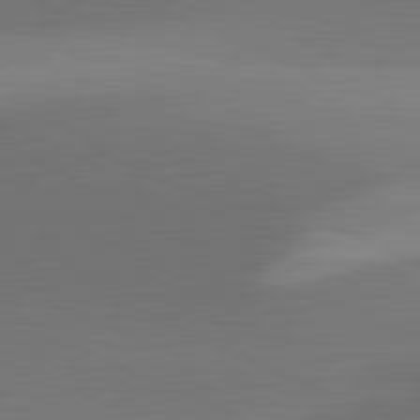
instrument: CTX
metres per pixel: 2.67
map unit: lApd
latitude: 81.7261
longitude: 132.0661
